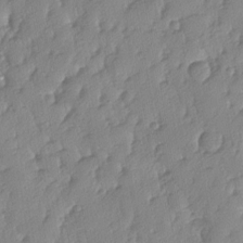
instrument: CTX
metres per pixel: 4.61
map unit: lAa
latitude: -7.6910
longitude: -129.5560
